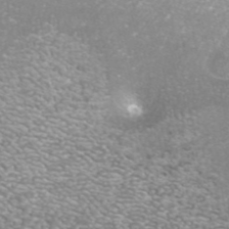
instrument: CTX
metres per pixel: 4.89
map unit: ANa
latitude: 42.1578
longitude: 25.7666
